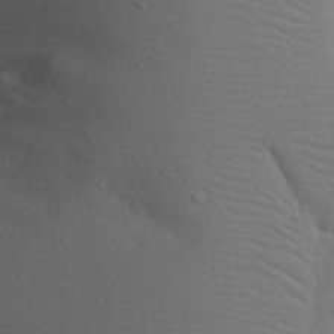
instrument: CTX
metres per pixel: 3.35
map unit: eHh
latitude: 17.0458
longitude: -71.8772
